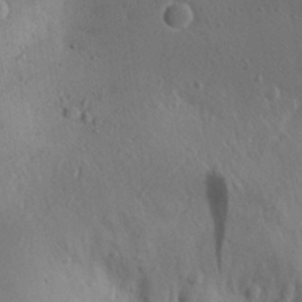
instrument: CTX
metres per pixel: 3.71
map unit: Aa
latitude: 30.9514
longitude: -144.1955
